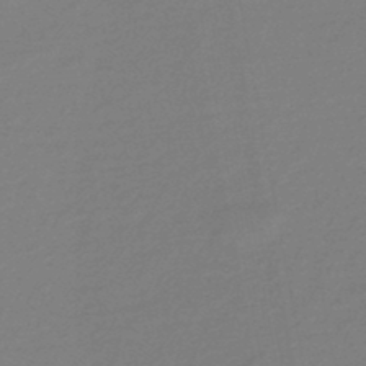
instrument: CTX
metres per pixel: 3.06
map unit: eHb
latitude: -45.9556
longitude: 88.5951
